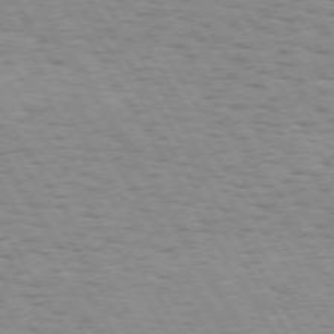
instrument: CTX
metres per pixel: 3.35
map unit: Hpe
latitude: 73.1215
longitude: -143.4049
